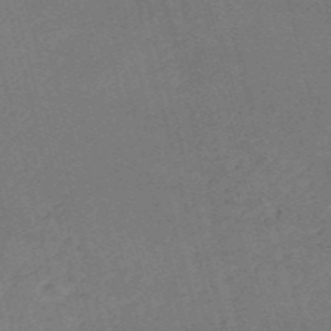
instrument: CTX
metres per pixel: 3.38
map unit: HNb
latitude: -54.6708
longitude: -36.4034
